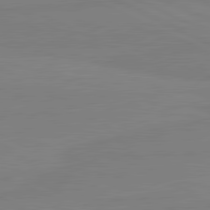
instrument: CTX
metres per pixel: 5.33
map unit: lApd
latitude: 81.5749
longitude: -177.3104
